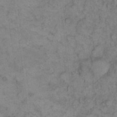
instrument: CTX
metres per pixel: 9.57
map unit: eHh
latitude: 13.8395
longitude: -63.9528
